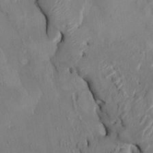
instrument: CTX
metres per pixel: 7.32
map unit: HNhu
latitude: 4.0255
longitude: -8.2334
